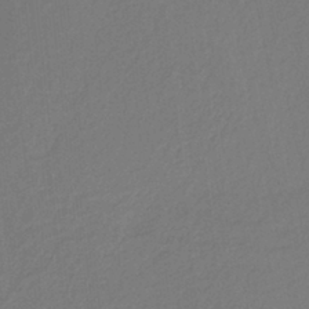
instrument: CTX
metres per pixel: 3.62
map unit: HNb
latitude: -37.4076
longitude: 56.3873
